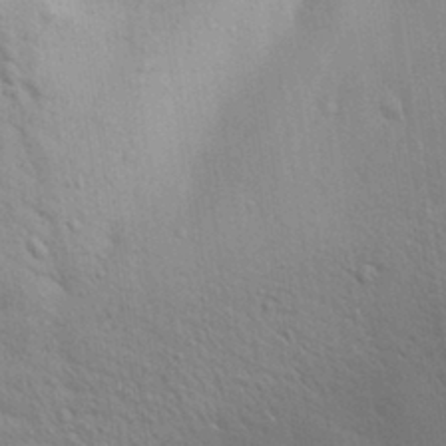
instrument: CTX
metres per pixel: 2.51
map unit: Aa
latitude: 30.2712
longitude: -147.5938
